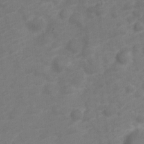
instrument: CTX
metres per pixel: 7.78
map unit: Nve
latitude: -19.4832
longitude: 106.4818
